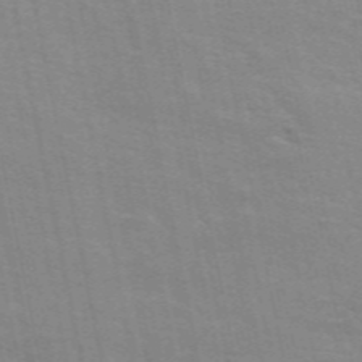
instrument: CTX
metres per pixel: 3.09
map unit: ANa
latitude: 49.5749
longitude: -79.0270
